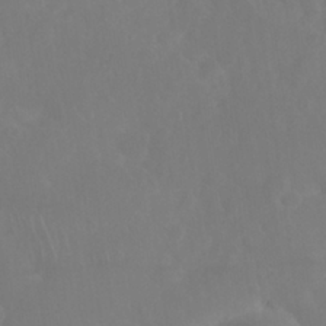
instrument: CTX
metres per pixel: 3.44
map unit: Nhu
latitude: 27.7450
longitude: -64.6490
